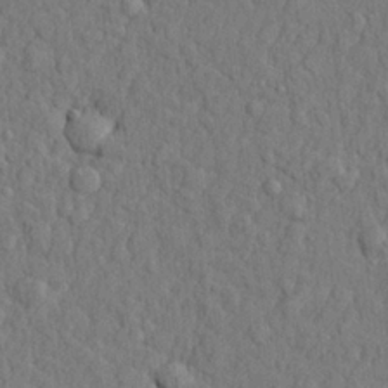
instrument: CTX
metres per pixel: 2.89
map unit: lHvf
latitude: 23.0836
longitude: 142.3117
